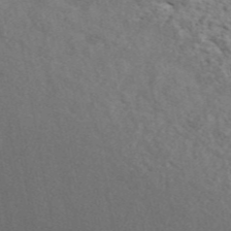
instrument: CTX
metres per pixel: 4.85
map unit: ANa
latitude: 45.9528
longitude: 28.9353
